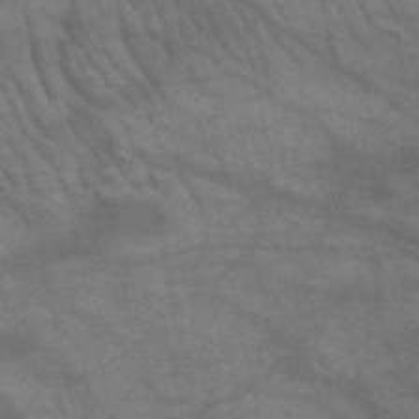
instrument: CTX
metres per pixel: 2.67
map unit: HNb
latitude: -52.4251
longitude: -43.0270
